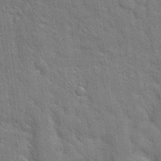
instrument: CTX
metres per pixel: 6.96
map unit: Hto
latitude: 18.8380
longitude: -52.3467
